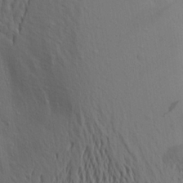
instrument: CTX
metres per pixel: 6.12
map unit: Aa
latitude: 19.4237
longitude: -143.7639
